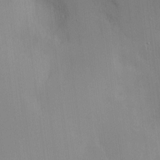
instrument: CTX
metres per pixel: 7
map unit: Nve
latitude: -7.5588
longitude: 175.5777
